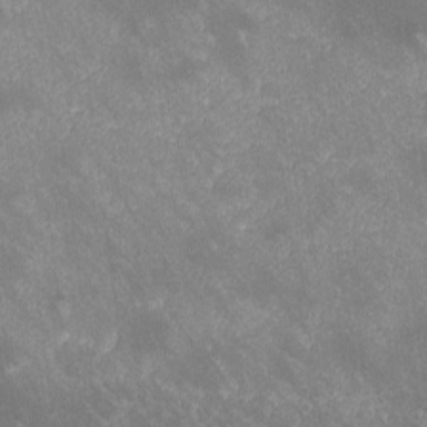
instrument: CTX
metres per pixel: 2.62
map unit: lHvf
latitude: -14.6897
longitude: -102.5734
